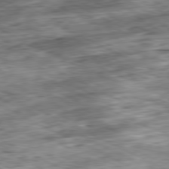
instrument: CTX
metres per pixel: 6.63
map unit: Ap
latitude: -81.1242
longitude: -88.3468
